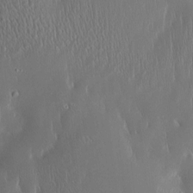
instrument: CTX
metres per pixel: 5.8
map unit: Htu
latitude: -4.8408
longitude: 174.2361
